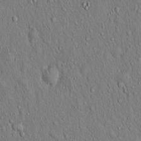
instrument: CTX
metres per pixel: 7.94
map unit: Hto
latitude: 16.5357
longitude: -58.6680
